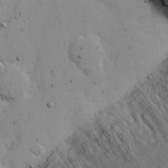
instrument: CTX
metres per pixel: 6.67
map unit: Nhu
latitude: 23.2348
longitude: -72.1200
